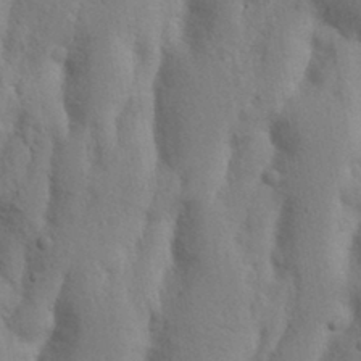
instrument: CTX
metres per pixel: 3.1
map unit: Nhu
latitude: 17.0458
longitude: -75.8394
